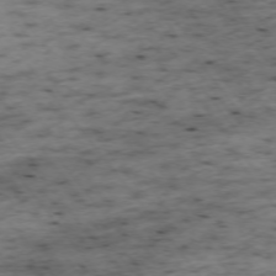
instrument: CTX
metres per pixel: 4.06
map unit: Ap
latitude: -74.1039
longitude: -73.0459
